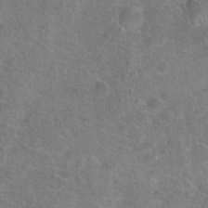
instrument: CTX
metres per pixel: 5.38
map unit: Hto
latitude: 18.5545
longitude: -43.5182
